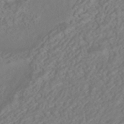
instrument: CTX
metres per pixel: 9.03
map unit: HNhu
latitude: -41.9556
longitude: 104.7841
